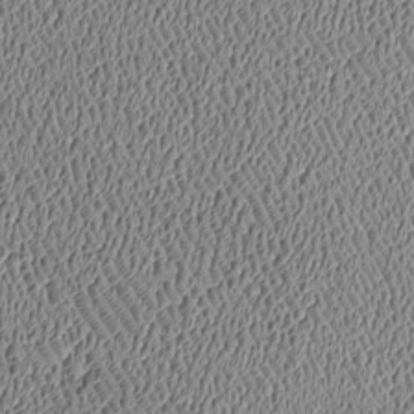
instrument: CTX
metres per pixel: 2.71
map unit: Htu
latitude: -7.1998
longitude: 156.6518
